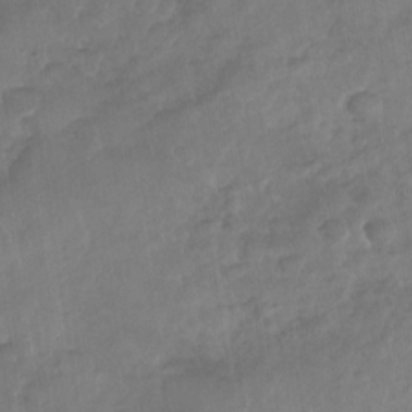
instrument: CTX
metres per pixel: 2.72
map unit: Nhu
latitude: -30.2928
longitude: -62.2712
